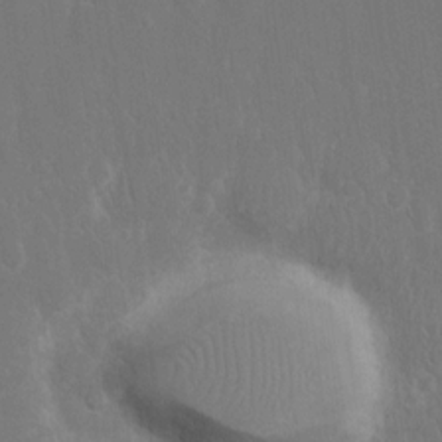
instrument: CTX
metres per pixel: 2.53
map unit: eHh
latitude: 15.7072
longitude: -72.3657
